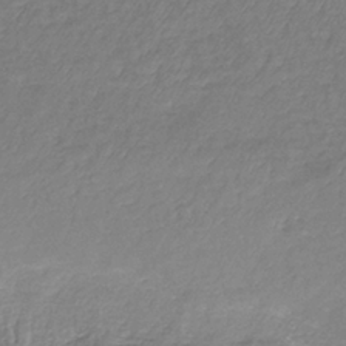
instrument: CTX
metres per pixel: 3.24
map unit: HNb
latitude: -34.9542
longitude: 52.1794
